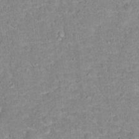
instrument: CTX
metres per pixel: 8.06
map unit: Hto
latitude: 16.1578
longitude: -38.9514
